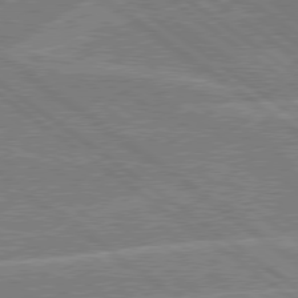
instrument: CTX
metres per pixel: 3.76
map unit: Hpe
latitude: 78.6680
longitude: -130.2712
